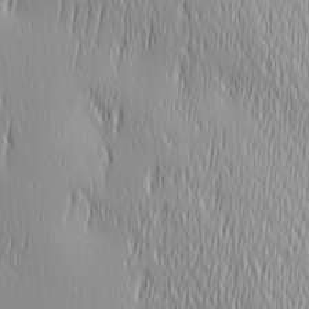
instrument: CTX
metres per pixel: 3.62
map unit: Ave
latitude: 2.7813
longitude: -113.4804
